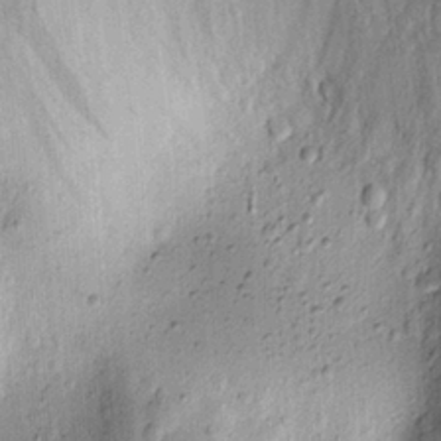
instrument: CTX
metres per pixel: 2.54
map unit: lAvf
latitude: 9.0081
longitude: 165.1620
